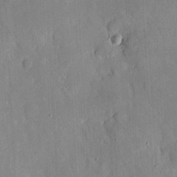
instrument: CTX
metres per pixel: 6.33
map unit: eHh
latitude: 4.6490
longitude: -68.6680
